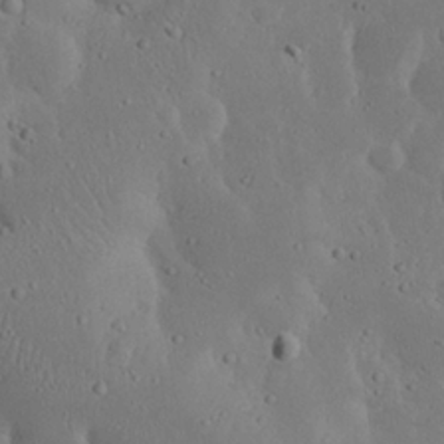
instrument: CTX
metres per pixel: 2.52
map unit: Nhu
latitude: 23.2159
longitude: -72.5357
